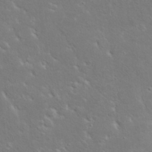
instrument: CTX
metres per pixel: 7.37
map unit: Nhu
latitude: 23.7827
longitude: -72.1956
